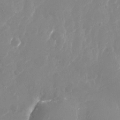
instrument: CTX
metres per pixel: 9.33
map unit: Nhu
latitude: -28.7085
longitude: -68.8947
